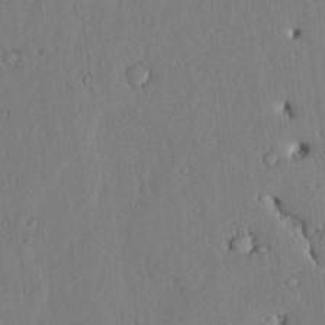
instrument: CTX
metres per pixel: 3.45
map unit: lHvf
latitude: 18.9891
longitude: -116.1767
